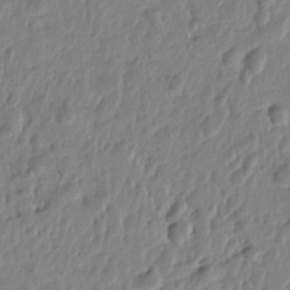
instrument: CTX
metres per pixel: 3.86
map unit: Htu
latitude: 1.7827
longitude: -178.6491
